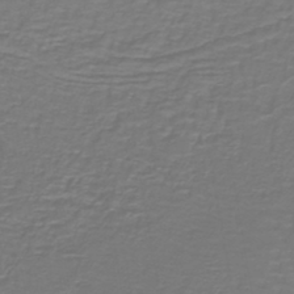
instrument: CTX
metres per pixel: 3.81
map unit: lHb
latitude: -42.2172
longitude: 57.0675
